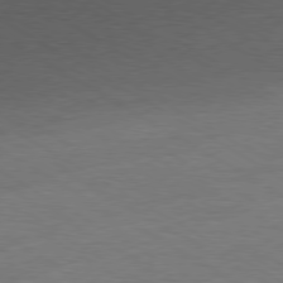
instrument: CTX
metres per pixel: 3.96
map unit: Ap
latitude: -80.2551
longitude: -87.2915
